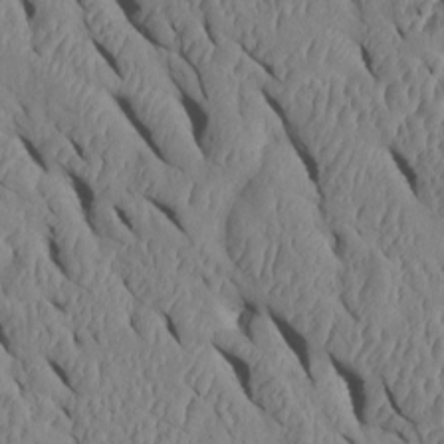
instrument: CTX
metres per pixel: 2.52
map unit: Htu
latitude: 1.0836
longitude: 148.6519
